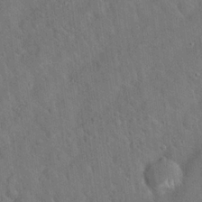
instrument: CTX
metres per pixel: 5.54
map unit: Hto
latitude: 19.5749
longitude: -53.1214
